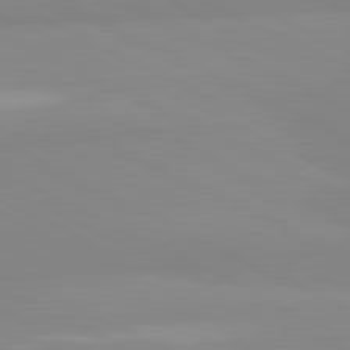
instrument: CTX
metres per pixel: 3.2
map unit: lApd
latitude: 81.4426
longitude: 179.6722
